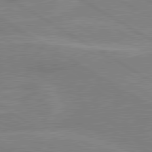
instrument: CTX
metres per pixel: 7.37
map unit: lApd
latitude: 80.4412
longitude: 123.1431
